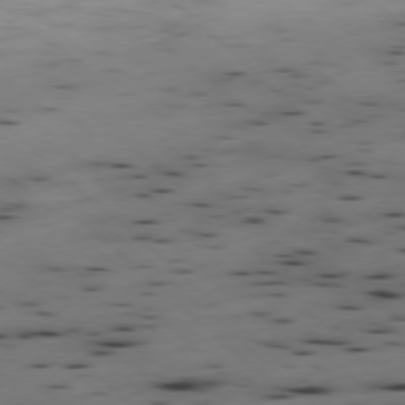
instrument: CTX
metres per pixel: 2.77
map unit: Hpe
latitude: -78.2550
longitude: -18.3089
